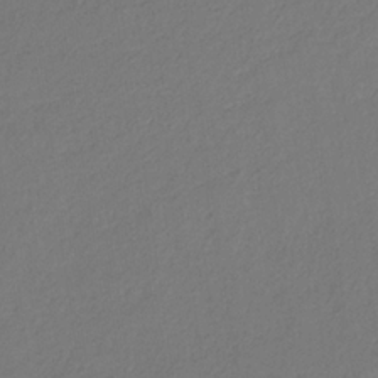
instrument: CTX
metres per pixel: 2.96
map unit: eHb
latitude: -30.0283
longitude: 67.9178
